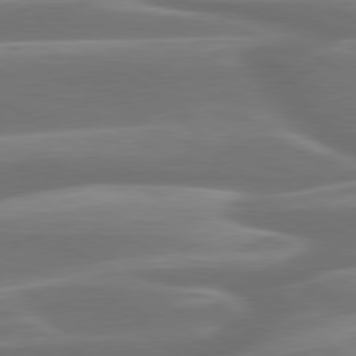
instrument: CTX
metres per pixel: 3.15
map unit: lApd
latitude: 79.9906
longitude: -127.5938
